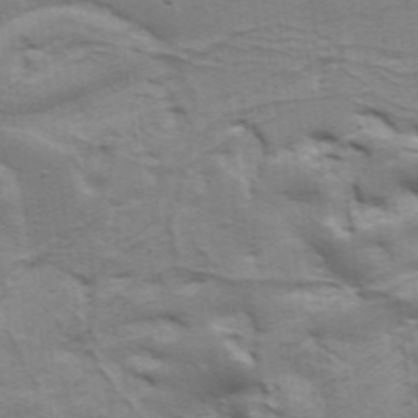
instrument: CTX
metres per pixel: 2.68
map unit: Aa
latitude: 34.3278
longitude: -135.9906
